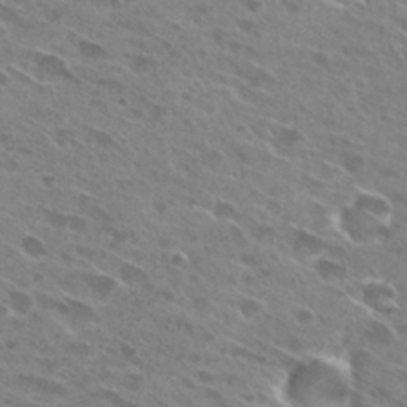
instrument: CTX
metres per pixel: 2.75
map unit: Hto
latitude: 28.6490
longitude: -43.8772
